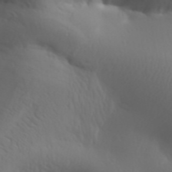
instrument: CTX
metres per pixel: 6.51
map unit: Aa
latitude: 32.3278
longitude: -143.6316
